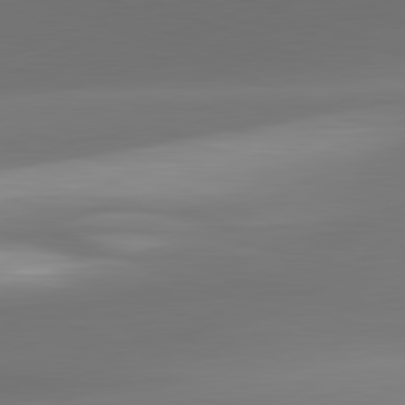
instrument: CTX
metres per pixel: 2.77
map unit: lApd
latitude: 81.8583
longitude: -161.9528
